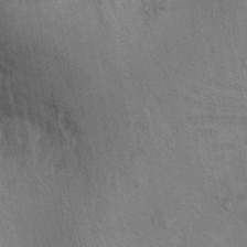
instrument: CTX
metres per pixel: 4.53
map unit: Ht
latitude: -0.4818
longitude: -15.8395
